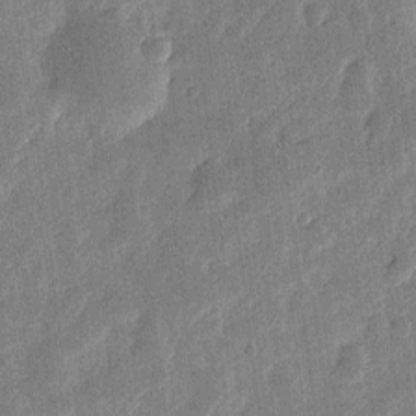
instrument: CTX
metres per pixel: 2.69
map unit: eHh
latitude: 6.5546
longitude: -71.1214
